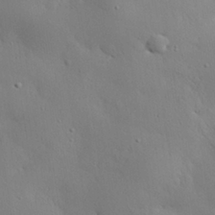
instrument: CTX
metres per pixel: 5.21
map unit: eHh
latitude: 29.1403
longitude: -82.5923
